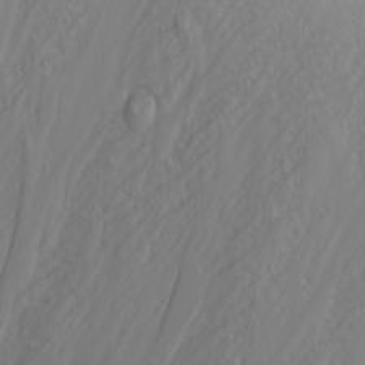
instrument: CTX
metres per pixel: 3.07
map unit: Nhu
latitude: -4.9730
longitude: -85.2537
